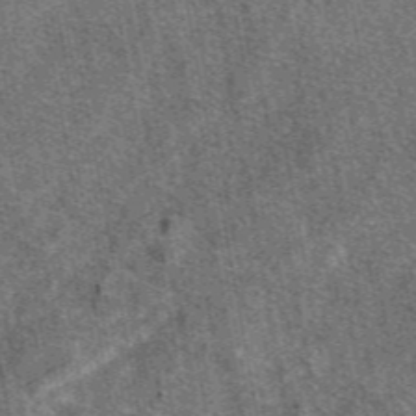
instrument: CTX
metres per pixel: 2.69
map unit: eAb
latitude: 47.9339
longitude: 117.5210
